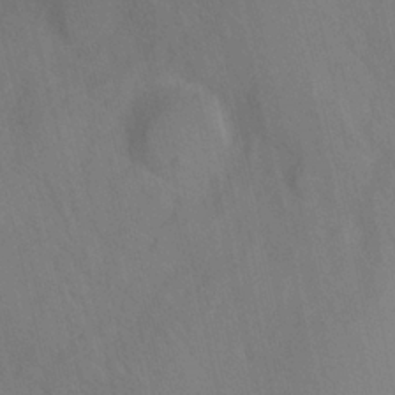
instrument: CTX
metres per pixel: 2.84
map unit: Nhu
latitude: -7.8233
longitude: -41.4804
